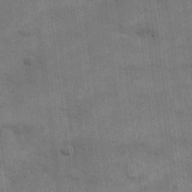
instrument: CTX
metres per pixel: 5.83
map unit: eHh
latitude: 13.3860
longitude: -65.5938
